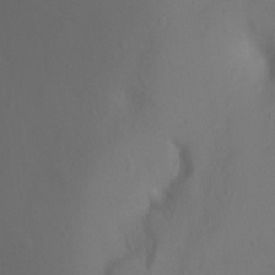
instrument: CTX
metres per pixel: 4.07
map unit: Ht
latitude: -2.8785
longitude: -27.5371
